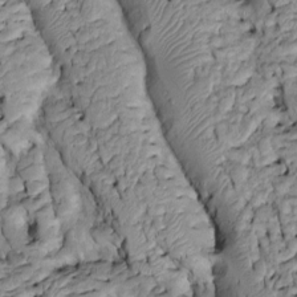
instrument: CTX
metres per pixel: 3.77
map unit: Htu
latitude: -6.3117
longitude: 154.4251
